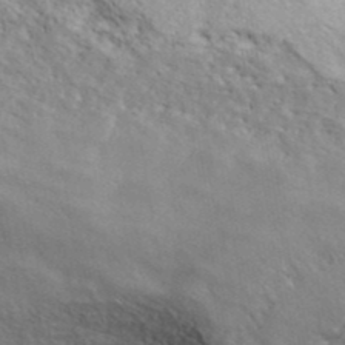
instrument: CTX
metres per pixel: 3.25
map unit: ANa
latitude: 41.3292
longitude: 55.4455
